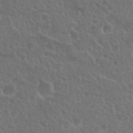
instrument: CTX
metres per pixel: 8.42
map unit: Nhu
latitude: 26.6491
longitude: -51.2159
